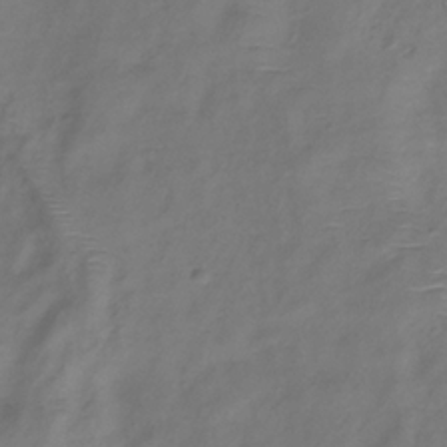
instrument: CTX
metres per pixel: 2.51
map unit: Hve
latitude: -33.4833
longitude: 88.9352
